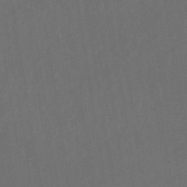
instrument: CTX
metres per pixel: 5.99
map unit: eHb
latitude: -49.9178
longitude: 84.2550
